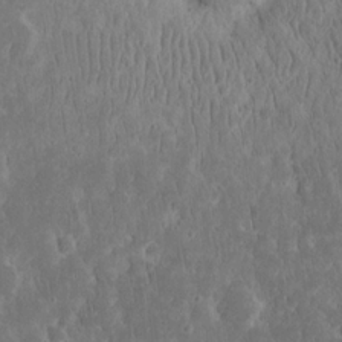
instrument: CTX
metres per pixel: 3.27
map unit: eHh
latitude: 16.2523
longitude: -73.1970
